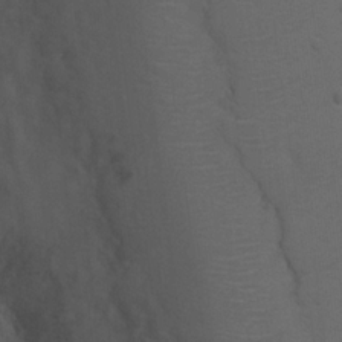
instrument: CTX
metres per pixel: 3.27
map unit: Ht
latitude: 4.8758
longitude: -29.4615
